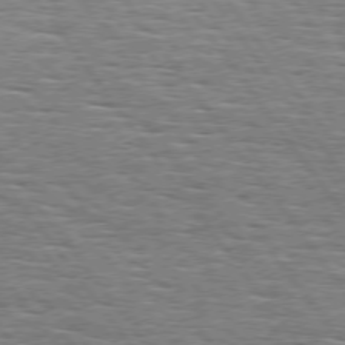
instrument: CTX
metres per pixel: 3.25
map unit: Hpe
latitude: 74.2523
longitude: -138.6301
